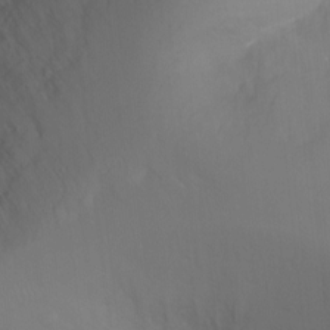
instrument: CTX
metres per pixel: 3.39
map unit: Ht
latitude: -17.1431
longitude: -41.6693
